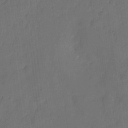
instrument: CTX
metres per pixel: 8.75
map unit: eHh
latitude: 5.7827
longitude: -65.3104
